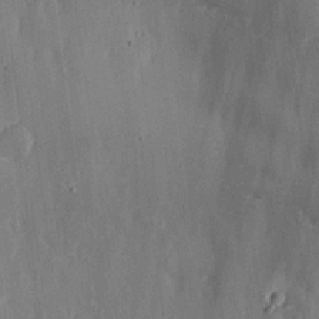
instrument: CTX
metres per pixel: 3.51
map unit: lHvf
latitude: 18.5923
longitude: -116.6680
